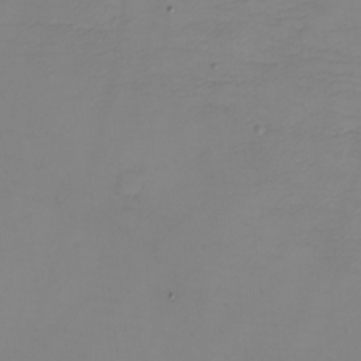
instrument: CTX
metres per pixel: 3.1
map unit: eHh
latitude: -6.0472
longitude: -80.0255
